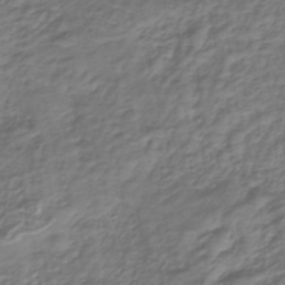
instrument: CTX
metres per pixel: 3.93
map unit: lHb
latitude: -39.7478
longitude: 71.6344
